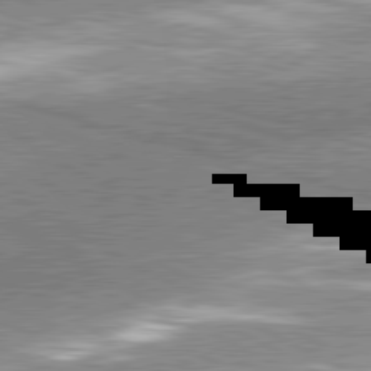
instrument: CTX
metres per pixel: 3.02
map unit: lApd
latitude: 81.3293
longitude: -163.2537
